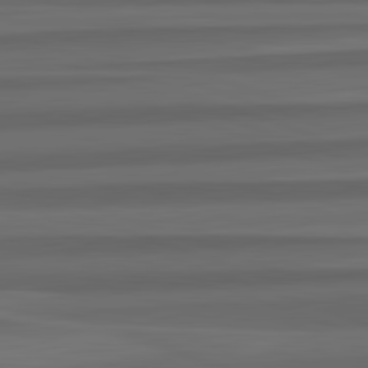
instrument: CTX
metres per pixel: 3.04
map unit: lApd
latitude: 82.8380
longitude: 176.4440
